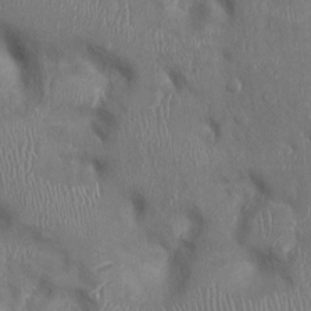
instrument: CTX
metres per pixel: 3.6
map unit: Ht
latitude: 0.0822
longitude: -12.9325
